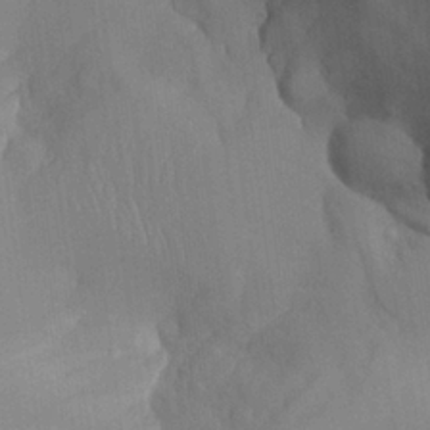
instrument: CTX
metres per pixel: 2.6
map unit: Aa
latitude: 27.1781
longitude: -132.4601
